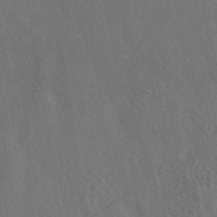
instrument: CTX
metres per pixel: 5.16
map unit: HNhu
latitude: -41.1053
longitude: 97.4644
